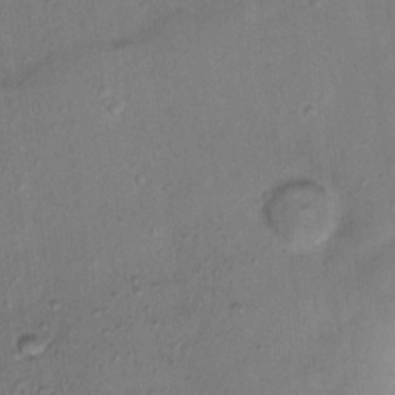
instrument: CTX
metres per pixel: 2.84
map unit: Nhu
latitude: 13.6127
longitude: -36.7813
